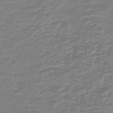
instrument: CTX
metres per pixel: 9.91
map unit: HNb
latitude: -47.1242
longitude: 52.4062
